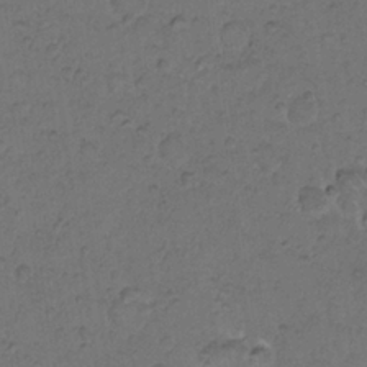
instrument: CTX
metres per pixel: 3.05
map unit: Hto
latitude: 9.6127
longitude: -60.3089
